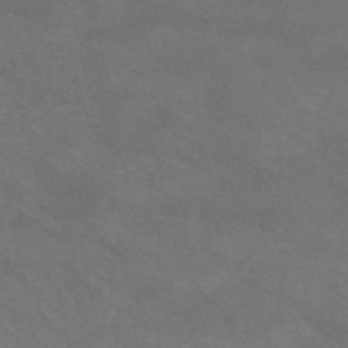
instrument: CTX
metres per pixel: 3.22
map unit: HNb
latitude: -52.7652
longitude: -41.6504
